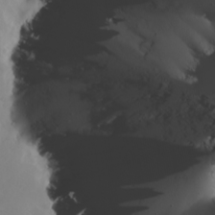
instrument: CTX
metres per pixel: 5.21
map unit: Hve
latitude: 13.4049
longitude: -91.3293
